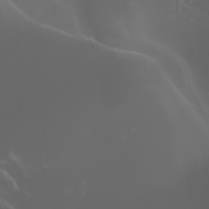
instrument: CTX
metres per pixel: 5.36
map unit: Htu
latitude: -4.8786
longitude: -88.2523
